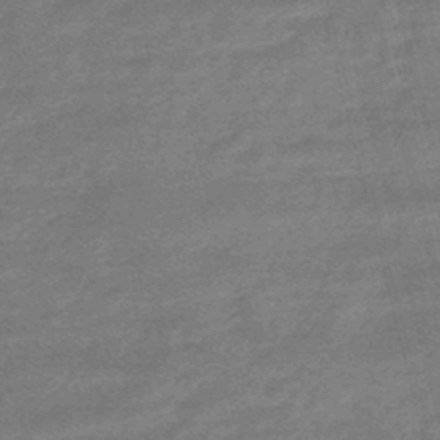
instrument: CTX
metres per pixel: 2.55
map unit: eHb
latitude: -48.1039
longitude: 86.9353
